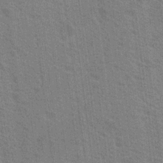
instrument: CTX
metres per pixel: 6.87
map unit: Nhu
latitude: 18.6679
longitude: -30.8191
